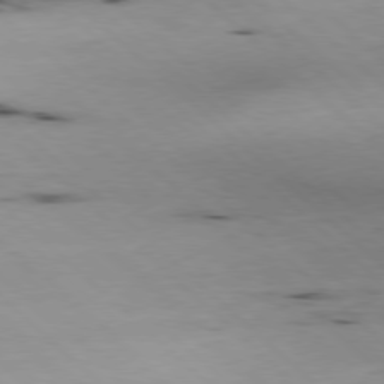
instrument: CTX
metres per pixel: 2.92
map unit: Hpe
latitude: -79.6344
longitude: 8.5385
